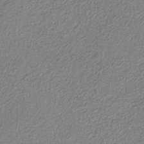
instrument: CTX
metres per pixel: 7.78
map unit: eAb
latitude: -38.0283
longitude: 51.6344
